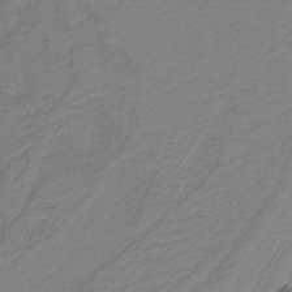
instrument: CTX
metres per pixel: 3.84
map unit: HNb
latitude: -39.0676
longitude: 53.5777
